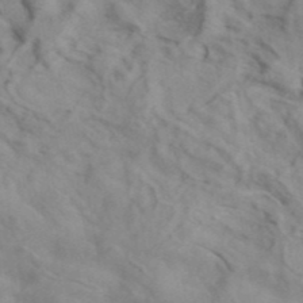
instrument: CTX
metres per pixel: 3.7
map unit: ANa
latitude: 42.7435
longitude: 53.8989
